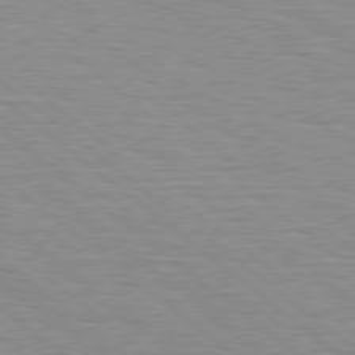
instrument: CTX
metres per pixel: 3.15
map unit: Hpe
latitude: 78.8191
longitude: -140.7813
